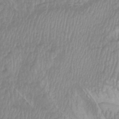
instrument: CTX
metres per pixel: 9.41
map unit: Htu
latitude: -8.8786
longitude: -74.4979
